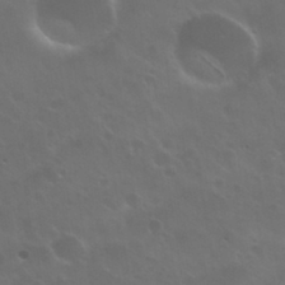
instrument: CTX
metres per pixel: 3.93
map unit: Nhu
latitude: 30.7247
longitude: -55.3293
